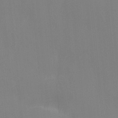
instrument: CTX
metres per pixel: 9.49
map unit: Ave
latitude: 2.5545
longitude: -112.8947
